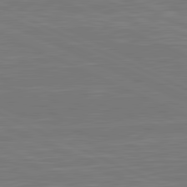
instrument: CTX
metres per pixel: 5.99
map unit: lApd
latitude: 81.4615
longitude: -169.9717
